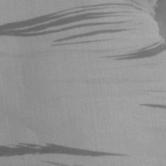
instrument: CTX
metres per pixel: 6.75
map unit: Aa
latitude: 29.1970
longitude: -136.3279
